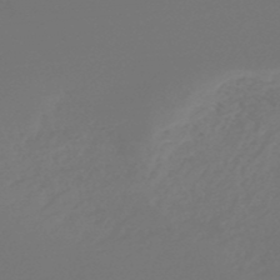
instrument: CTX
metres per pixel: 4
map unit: lHb
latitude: -47.4265
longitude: 66.1606
